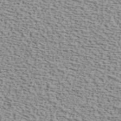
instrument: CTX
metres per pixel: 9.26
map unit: ANa
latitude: 40.5923
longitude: 29.9367
